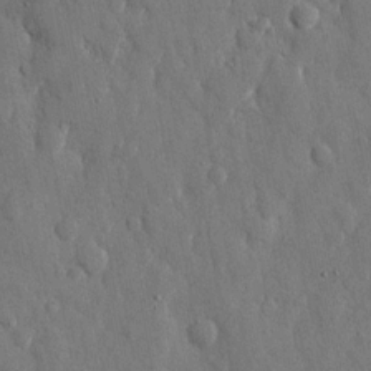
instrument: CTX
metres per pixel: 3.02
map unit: eHh
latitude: 11.8772
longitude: -69.8583
